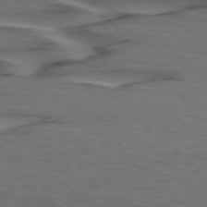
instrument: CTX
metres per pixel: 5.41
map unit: lApd
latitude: 75.7639
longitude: -70.8191
